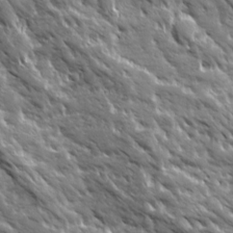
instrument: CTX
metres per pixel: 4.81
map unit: Ave
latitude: 19.6694
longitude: -134.7624
